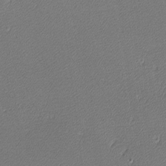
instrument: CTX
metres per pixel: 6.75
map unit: lHvf
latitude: -11.8422
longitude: -103.6505
